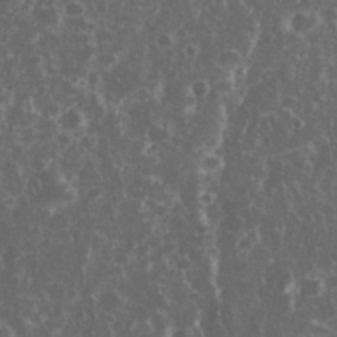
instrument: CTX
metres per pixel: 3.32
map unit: eHh
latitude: 34.1766
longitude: -61.9150
